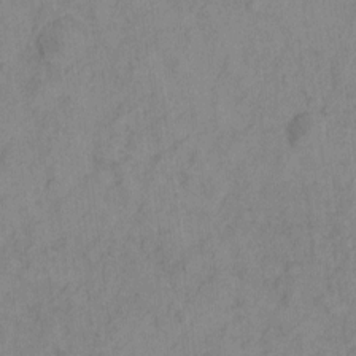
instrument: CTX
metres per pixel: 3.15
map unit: eHh
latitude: -1.4077
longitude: 18.5196
